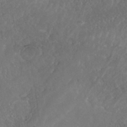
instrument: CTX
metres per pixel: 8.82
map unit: Nhe
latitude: -39.2943
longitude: -117.8961
